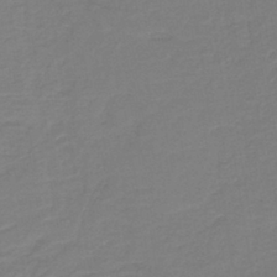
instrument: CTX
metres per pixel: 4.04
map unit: lHb
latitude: -42.1227
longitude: 52.6140
